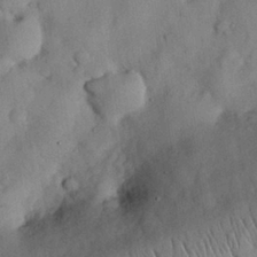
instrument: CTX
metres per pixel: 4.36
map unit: Nhu
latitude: 28.4223
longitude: -69.1025
